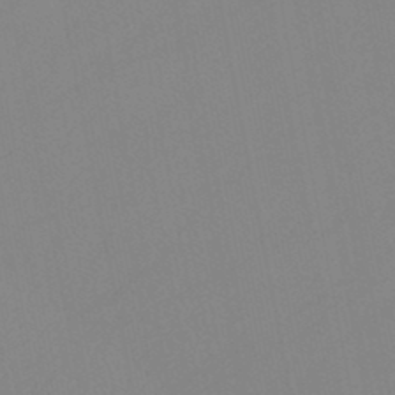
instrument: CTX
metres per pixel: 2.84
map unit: lHb
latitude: -46.0850
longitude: 75.4077
